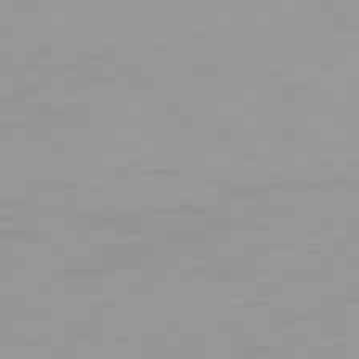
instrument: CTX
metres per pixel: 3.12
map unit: Hpe
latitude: 77.2348
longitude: -163.7450
